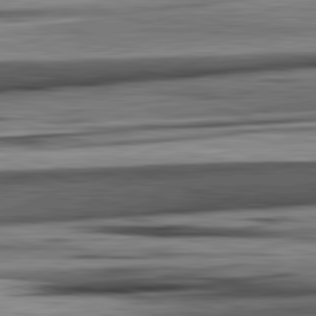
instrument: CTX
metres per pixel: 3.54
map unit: lApd
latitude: 82.7624
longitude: 160.4629
